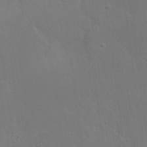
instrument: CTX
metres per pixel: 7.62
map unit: eHh
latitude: 23.0080
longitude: -68.4790
